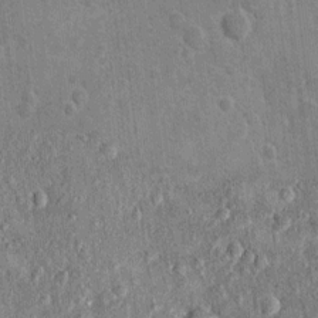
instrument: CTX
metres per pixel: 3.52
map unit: Nhu
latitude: 0.7624
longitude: -16.3278
